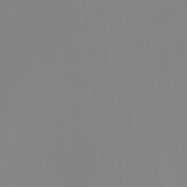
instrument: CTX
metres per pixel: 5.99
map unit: Hto
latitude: -8.1228
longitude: -51.9150
